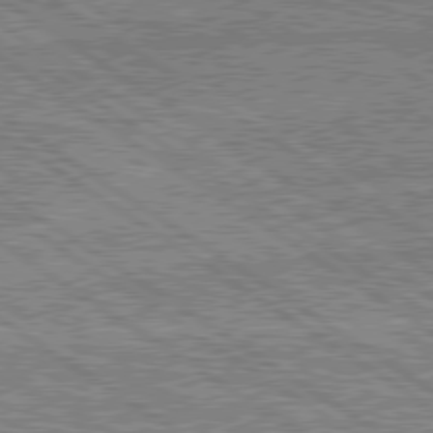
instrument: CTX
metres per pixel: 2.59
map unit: lApd
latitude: 79.1781
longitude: -162.3468
